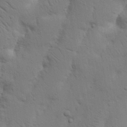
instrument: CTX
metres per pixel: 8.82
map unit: Nhu
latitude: 18.3656
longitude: -75.2159
